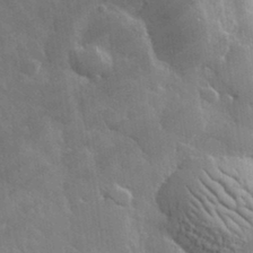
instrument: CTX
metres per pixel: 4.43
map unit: lHvf
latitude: 33.5749
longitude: -86.5923
